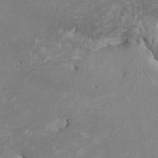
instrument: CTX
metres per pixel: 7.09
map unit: HNhu
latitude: 3.6505
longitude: -3.7638
